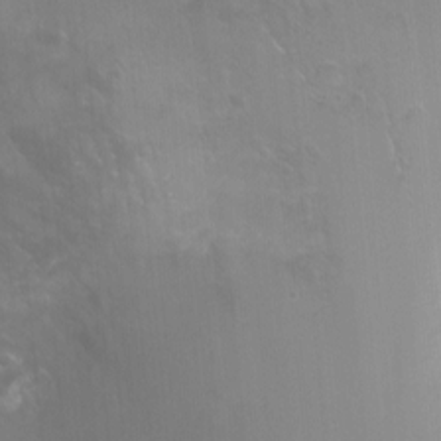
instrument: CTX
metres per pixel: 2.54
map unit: Ht
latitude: -0.9731
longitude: -17.3860
